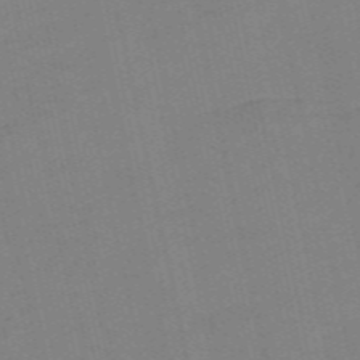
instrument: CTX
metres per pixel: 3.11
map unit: Nve
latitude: -57.8233
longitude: 50.2173
